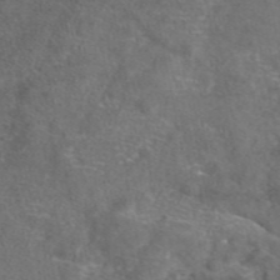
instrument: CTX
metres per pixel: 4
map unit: eAb
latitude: 47.3671
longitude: 110.5384
